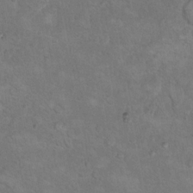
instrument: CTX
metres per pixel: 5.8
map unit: Hto
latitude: 10.1767
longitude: -35.9528
